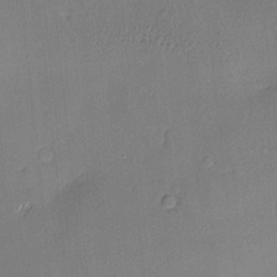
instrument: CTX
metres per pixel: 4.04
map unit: Hve
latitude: -9.6155
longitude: 175.5021
